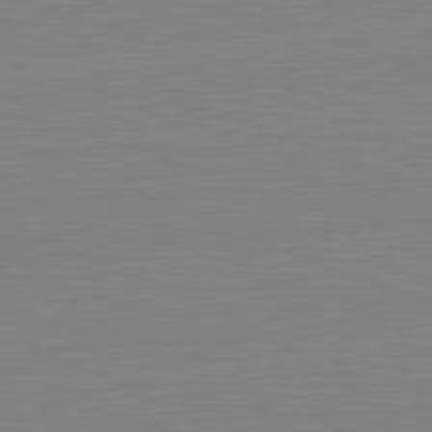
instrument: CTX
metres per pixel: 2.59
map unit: lApd
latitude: 81.9339
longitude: -157.3859
